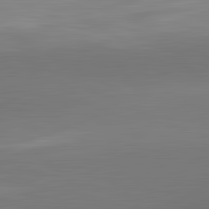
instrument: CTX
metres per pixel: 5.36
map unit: lApd
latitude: 83.5938
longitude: -133.2915
